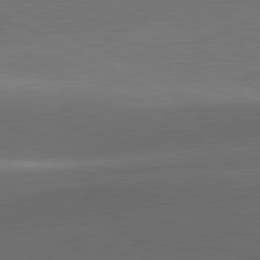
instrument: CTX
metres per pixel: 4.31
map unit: lApd
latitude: 81.7639
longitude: 134.4251
